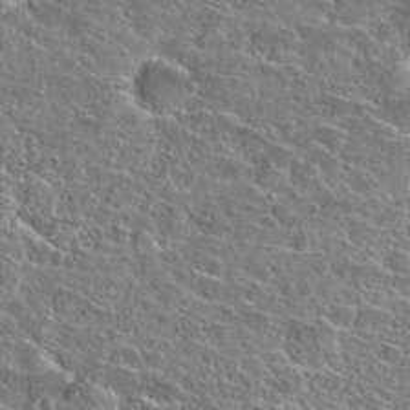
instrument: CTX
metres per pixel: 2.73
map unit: Hto
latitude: 25.3103
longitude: -46.4223
